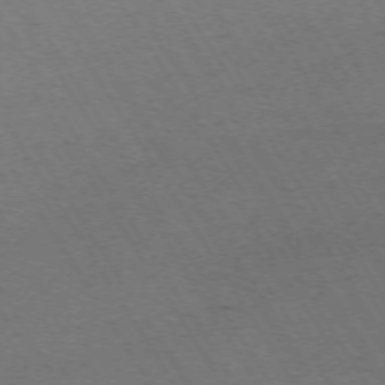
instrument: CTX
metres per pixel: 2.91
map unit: Ap
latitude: -73.7477
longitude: -84.9892
